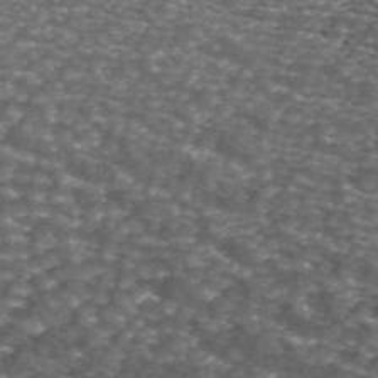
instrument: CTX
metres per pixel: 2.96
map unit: ANa
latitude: 44.3845
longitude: 29.7856
